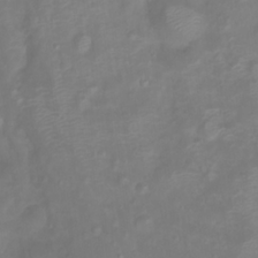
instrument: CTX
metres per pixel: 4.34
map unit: Htu
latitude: 2.7624
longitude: -21.9150
